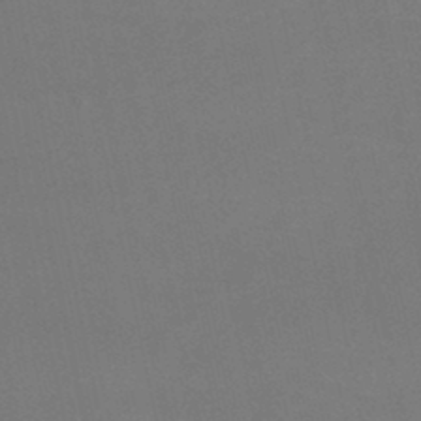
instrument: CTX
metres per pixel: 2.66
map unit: lHb
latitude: -45.8422
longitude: 61.4077
